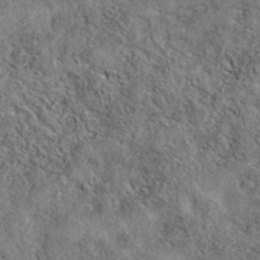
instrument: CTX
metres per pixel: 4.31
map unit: eAb
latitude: 38.6112
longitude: 112.2173
